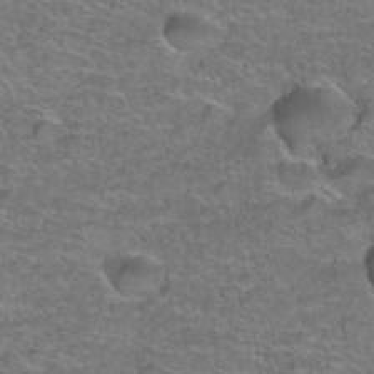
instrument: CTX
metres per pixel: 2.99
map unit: Hto
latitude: 38.2333
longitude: -42.3656
